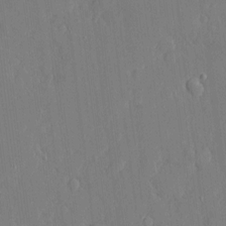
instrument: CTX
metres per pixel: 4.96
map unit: eHh
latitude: 5.1214
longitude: -72.8002
